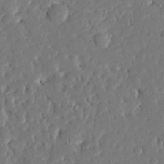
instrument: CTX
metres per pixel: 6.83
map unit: Ave
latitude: 16.3278
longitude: -140.3845
